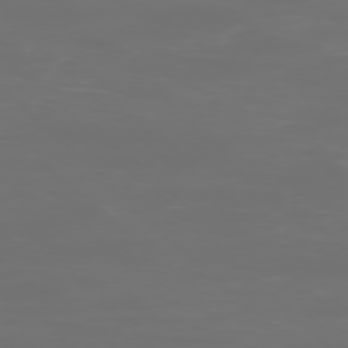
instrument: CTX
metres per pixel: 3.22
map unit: Ap
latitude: -76.6141
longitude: -81.8394
